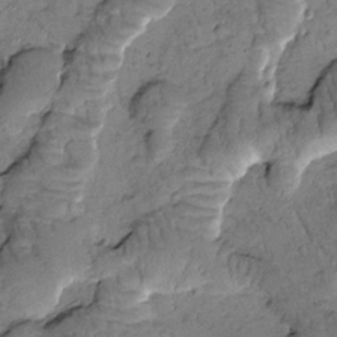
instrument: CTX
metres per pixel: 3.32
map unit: Htu
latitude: -1.7478
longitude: 173.2565
